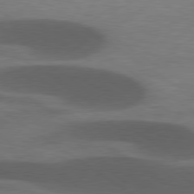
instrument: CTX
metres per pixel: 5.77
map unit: lApd
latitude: 79.1026
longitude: -50.4412
